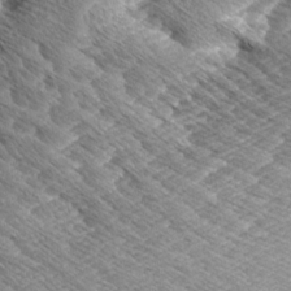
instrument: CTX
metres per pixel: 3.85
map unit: Aa
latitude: 8.5924
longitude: -134.6868
